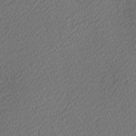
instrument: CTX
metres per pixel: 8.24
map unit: Hve
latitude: 12.5357
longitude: -90.4790
